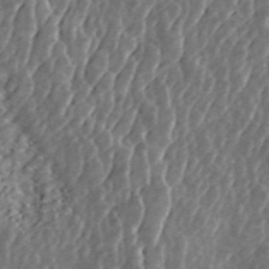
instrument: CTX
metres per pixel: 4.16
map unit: ANa
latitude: 45.3859
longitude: 29.8045
